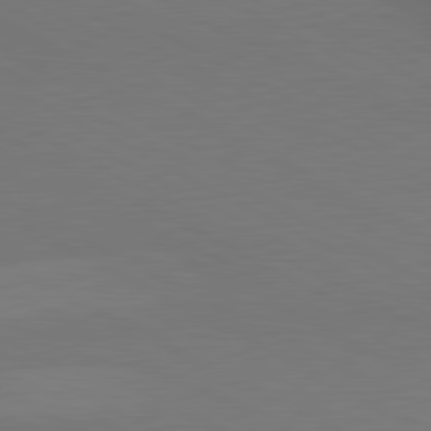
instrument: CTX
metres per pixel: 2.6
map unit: lApd
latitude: 80.8002
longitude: 138.7652
